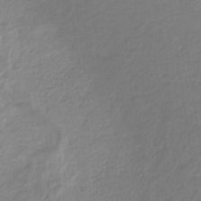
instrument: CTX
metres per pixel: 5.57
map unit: eHb
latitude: -31.9178
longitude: 68.6896
